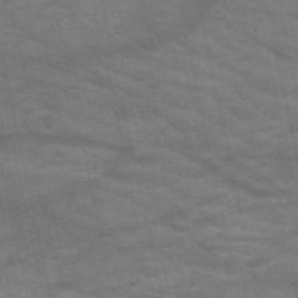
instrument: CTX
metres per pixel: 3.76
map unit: HNb
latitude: -52.8974
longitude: -43.6883
